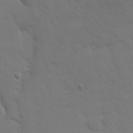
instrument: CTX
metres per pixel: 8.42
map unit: eHh
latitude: 19.1025
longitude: -63.1781
